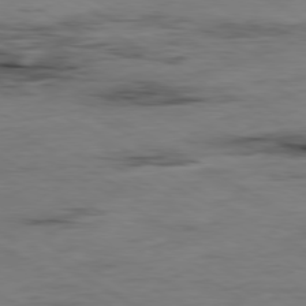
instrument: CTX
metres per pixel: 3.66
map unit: Ap
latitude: -80.0472
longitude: -77.4993
